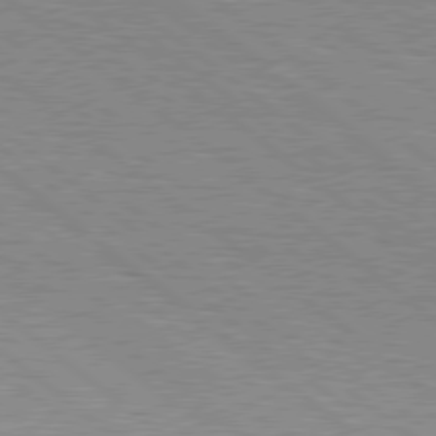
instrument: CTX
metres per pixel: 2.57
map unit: Hpe
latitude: 78.8002
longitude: -140.9702
